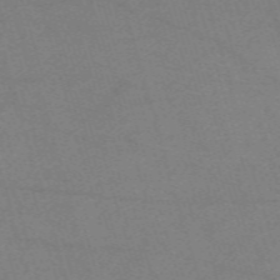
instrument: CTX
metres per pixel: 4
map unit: eHh
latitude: -61.6911
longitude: 54.0850
